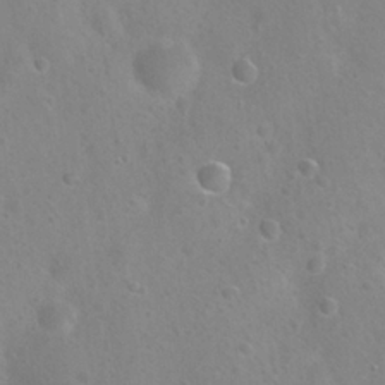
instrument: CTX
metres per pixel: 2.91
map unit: Nhu
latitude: 24.4034
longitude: -52.3467
